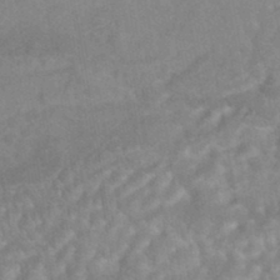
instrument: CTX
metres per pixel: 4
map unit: HNhu
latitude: -45.3888
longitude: 91.9745
